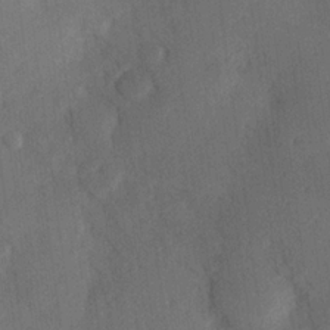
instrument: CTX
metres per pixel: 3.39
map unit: Hve
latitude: 19.7827
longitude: 150.4062
